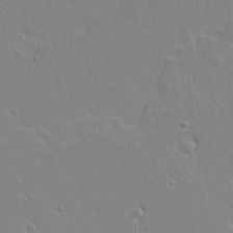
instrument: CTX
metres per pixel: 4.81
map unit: lAvf
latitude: 14.9514
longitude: -126.2145
